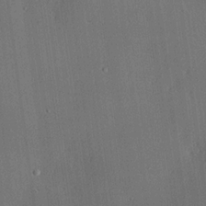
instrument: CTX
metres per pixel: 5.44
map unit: lHvf
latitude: 20.4412
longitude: 144.1417
